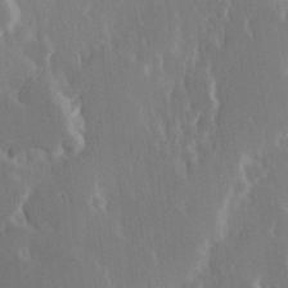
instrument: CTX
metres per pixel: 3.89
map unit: Hve
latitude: 22.9703
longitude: 146.7274
